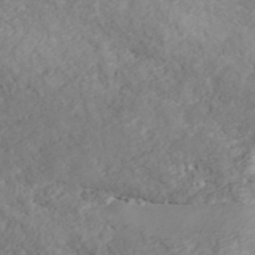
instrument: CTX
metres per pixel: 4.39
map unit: ANa
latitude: 43.9528
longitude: 45.1242
